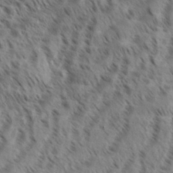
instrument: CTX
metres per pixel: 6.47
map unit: eHh
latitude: 35.7827
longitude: -138.5168
